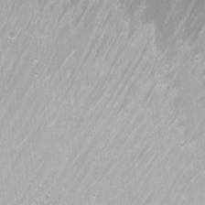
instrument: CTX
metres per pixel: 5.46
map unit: Nhu
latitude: -6.5762
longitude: -44.5357
